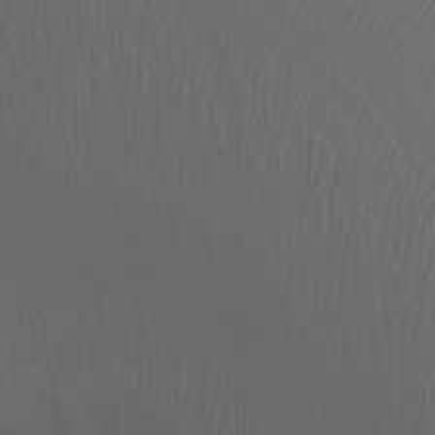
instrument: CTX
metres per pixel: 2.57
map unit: Htu
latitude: -4.9730
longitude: -89.9717
